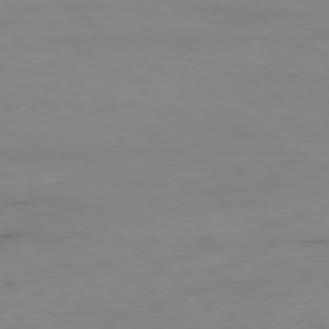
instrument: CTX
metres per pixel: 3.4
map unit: Hpe
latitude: -78.9541
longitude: 13.5399
